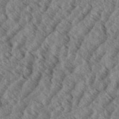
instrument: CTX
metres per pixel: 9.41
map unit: eHh
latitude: 34.0633
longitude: -139.9150
